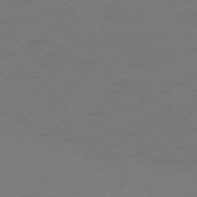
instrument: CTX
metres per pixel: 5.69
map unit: Ap
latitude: -75.5211
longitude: -78.4034
